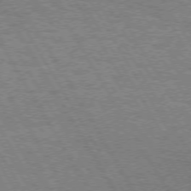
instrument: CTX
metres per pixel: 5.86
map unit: Hpe
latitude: 73.3104
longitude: -128.9136
